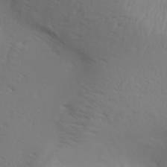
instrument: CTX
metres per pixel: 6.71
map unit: Aa
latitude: 29.9339
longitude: -133.1592
